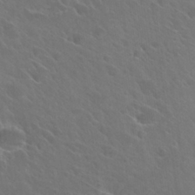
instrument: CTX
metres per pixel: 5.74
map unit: Hto
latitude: 27.3482
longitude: -41.6693
